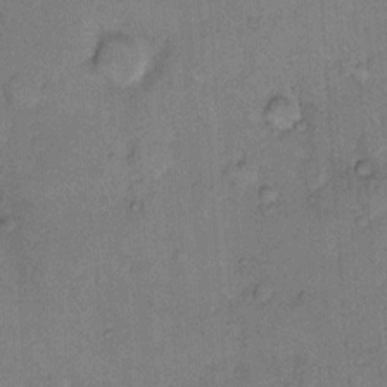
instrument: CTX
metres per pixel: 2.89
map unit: Hto
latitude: 8.7624
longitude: -61.6883
